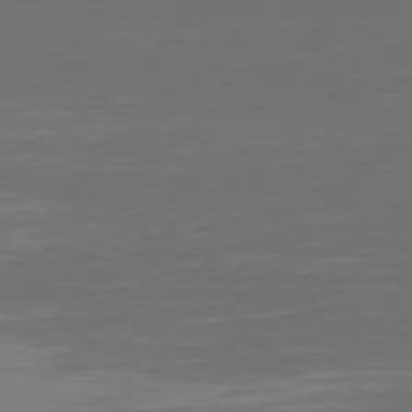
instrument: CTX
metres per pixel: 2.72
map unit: Hpe
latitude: 75.2348
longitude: -128.9702
